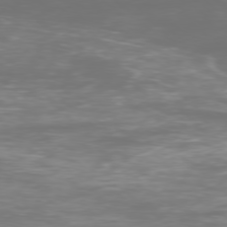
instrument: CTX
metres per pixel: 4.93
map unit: Ap
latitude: -77.5966
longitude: -80.8002
